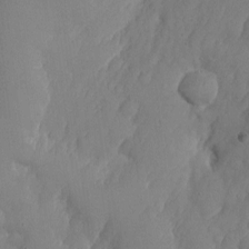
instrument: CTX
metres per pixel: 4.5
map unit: Nhe
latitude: -1.4644
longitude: -58.7624
